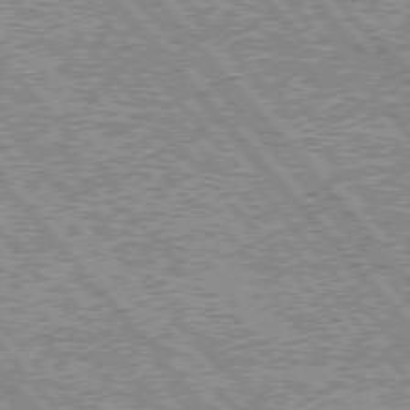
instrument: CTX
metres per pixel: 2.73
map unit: lApd
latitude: 76.0822
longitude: -75.4049
